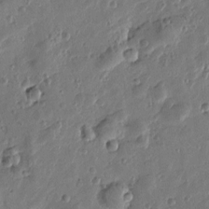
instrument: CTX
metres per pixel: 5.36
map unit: Htu
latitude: 0.1200
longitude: -177.7827
